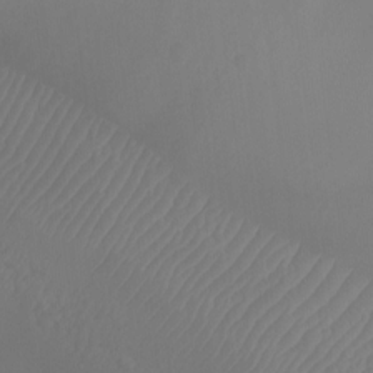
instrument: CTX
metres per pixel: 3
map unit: Ht
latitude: -7.4265
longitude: -20.1200
